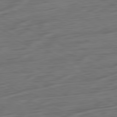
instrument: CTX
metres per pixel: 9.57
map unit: Ap
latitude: -81.9556
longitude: -77.1970
